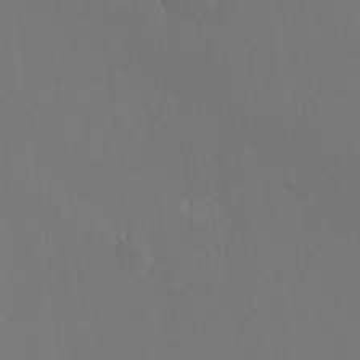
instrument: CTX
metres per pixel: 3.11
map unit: Hto
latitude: -8.4440
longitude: -47.3482
